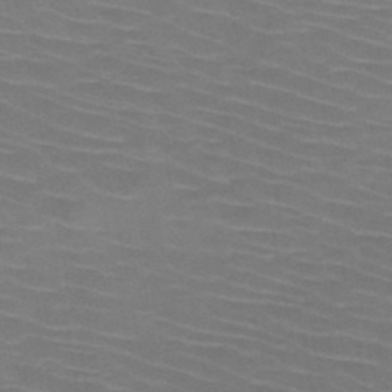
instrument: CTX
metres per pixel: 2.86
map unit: HNb
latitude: -47.4265
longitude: -44.7813
